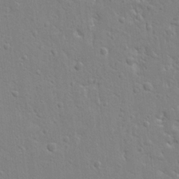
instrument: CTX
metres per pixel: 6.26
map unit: Ht
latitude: 8.7624
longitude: -76.5734
